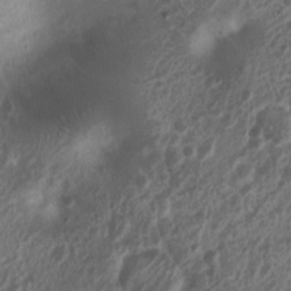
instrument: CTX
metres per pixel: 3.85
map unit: Nhu
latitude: 6.9136
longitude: -21.6883
